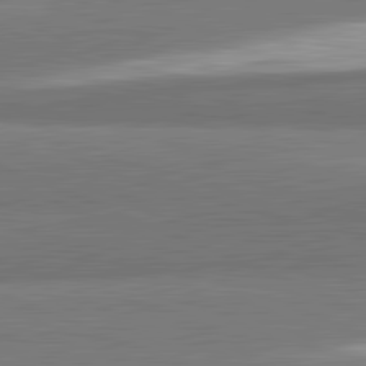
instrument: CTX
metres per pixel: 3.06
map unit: lApd
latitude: 82.2522
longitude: 161.3132
